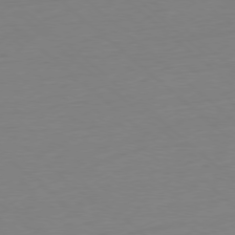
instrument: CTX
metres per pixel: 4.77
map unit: Ap
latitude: -78.2361
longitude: -57.1403
